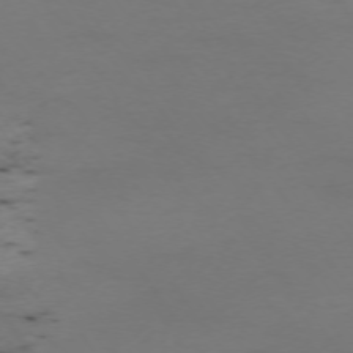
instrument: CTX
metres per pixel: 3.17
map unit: Ap
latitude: -74.1039
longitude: -72.8569
